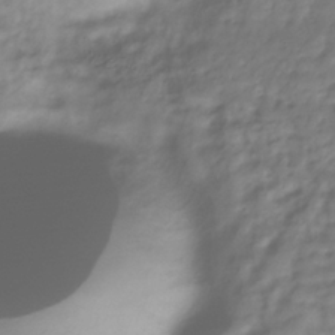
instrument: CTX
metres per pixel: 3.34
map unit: Hve
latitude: -32.9731
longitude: 90.4818
